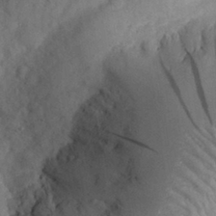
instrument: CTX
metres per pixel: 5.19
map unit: eHh
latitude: 30.3279
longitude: -70.4790
